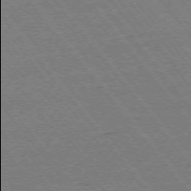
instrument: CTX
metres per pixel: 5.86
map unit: Ap
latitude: -75.0298
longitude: -81.9906
